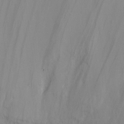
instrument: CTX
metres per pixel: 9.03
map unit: Ht
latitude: -4.4629
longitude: -19.7071
